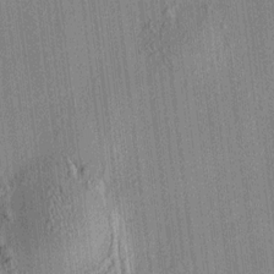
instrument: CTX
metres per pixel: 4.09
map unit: HNhu
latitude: 7.8394
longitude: 13.8045
